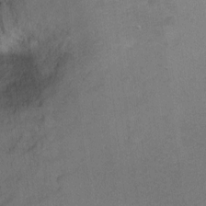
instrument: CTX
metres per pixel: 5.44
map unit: Ht
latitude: -5.0486
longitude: -36.1389
